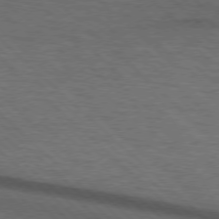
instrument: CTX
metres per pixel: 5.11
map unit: lApd
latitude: 75.6883
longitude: -84.5924
